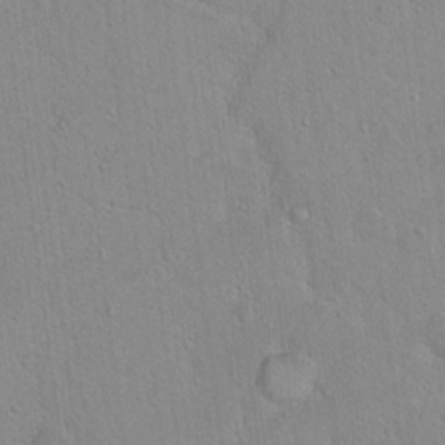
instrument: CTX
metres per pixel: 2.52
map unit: Hto
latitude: 15.2537
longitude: -40.3278
